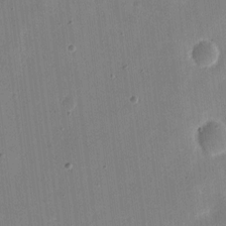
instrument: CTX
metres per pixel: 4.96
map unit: eHh
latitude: 10.4979
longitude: -68.8947
